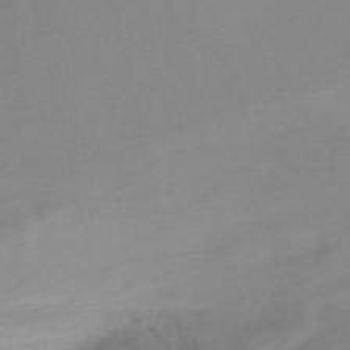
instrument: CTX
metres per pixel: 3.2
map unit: HNb
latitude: -55.1053
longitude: -45.6316
